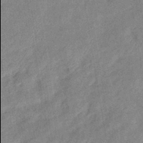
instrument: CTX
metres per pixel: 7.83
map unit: eHb
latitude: -41.2376
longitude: 82.0094
